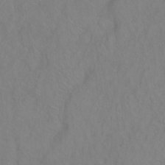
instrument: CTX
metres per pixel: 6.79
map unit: Ht
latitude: 0.4979
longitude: -32.8380
